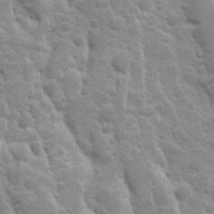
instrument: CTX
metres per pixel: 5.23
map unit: Ave
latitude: 10.2712
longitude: -104.4034
